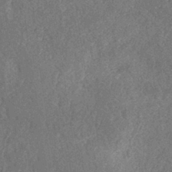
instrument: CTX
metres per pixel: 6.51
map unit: eHh
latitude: -40.3495
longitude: -27.1403
